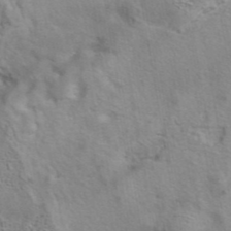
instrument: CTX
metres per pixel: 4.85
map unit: eAb
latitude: 41.7449
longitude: 104.8219
